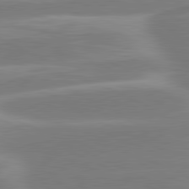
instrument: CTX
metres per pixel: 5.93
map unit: lApd
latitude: 81.1214
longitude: -130.5735
